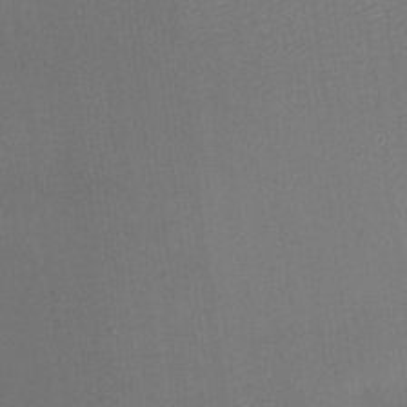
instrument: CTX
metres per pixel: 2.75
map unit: HNhu
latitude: 6.5168
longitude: 9.3132
